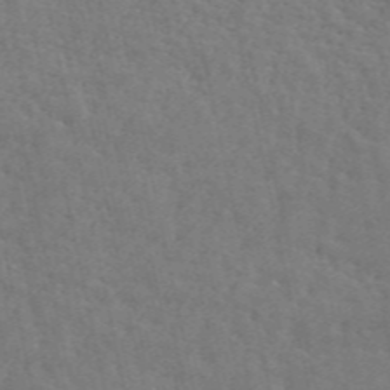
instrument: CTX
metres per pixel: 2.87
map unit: ANa
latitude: 49.3104
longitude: -79.4238
